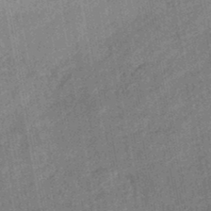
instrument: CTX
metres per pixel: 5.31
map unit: HNhu
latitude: -45.0298
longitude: 91.2943
